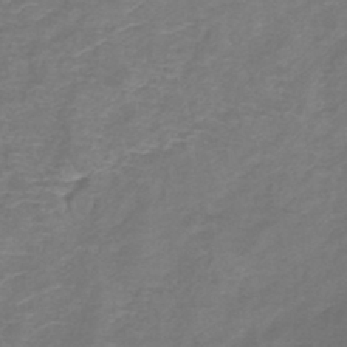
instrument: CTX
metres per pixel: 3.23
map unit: lHb
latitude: -41.5399
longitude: 78.5762
